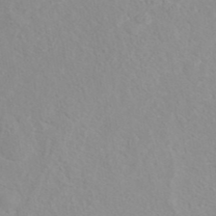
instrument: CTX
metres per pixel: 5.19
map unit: ANa
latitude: 41.1781
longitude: 28.6330
